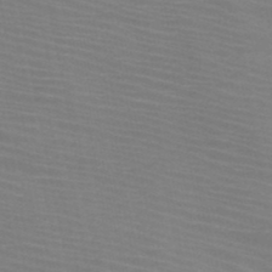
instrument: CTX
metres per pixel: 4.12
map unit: HNb
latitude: -46.4629
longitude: -47.1592
